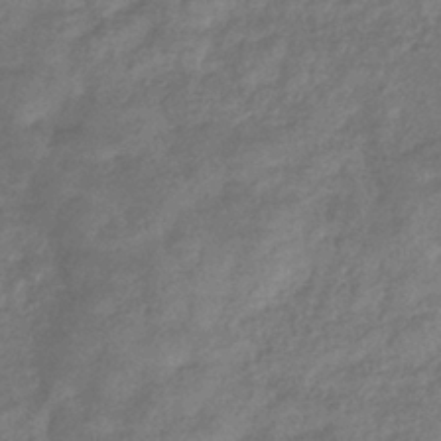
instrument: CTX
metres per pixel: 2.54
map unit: eHb
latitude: -37.7288
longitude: 81.2565
